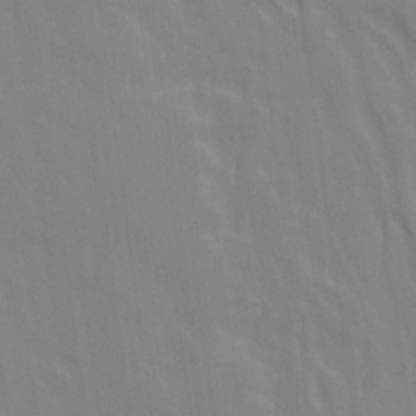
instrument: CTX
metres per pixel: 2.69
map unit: Ave
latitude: 21.3293
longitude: -134.1766
